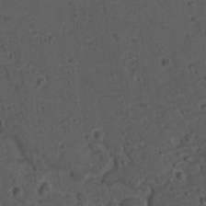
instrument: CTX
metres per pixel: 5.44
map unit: lAvf
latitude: -10.0472
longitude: -120.2334
